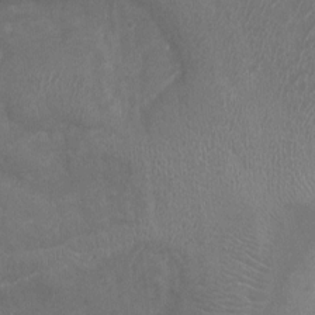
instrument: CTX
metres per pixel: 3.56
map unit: Ht
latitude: 1.6882
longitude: -19.7827
